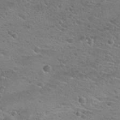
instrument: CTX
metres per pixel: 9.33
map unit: Hto
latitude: 24.9891
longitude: -49.9150
